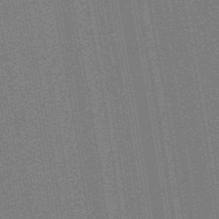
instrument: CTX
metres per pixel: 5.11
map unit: HNb
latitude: -47.7477
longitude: 59.1242
